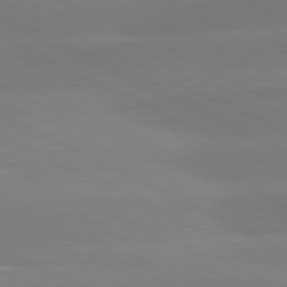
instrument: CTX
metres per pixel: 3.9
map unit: lApd
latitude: 81.2348
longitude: -154.5735
